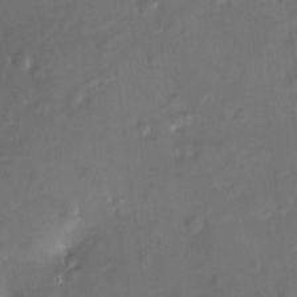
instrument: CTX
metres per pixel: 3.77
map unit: HNhu
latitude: 7.7827
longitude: 8.1417
